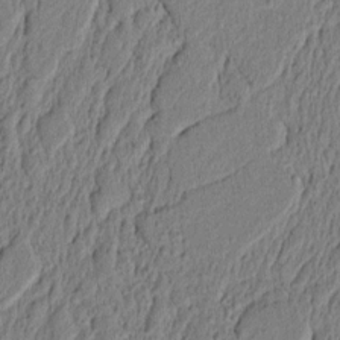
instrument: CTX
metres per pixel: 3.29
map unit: lAvf
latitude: 6.5357
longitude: 166.3873
